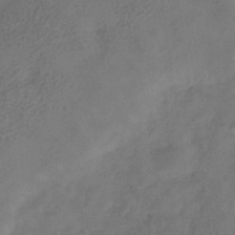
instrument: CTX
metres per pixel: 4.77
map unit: Hve
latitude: -34.8786
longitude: 90.1984
